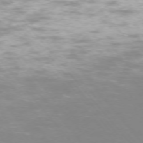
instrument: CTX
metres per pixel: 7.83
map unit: Ap
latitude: -74.4818
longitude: -73.7639
